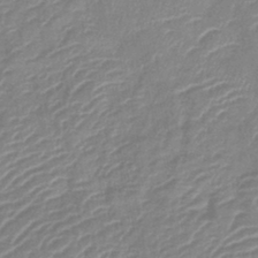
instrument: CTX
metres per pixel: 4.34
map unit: lHb
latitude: -40.5574
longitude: 77.1242
